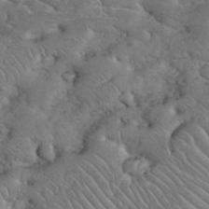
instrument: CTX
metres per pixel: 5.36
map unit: eHh
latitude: 36.0633
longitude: -64.8002
